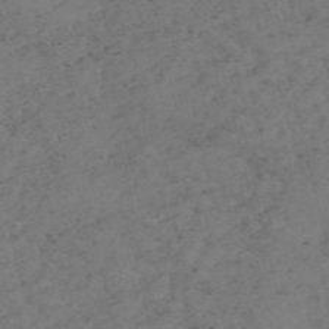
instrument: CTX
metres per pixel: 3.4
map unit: HNb
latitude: -55.3699
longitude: -48.1767
